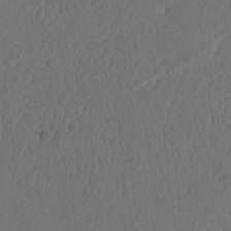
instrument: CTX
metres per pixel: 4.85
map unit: Nhu
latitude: 22.0822
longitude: -74.1200
